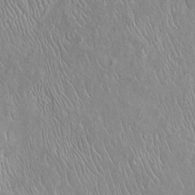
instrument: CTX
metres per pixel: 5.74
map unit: Htu
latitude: -6.1794
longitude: 153.5021
